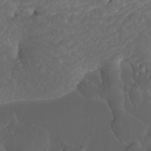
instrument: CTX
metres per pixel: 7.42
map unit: Nhu
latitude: -10.1606
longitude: -69.3103
